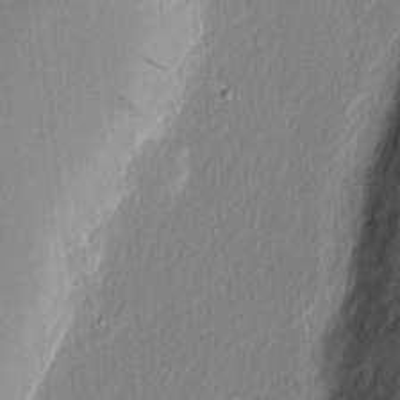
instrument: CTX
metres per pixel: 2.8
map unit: Nhu
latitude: 2.8002
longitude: -76.8002
